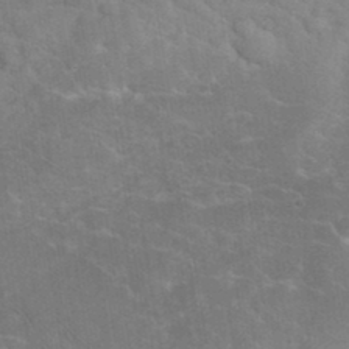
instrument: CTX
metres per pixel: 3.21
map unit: eHh
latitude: 36.0822
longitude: -66.2711
